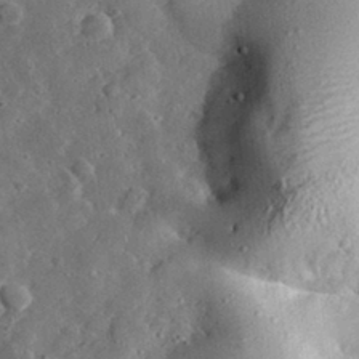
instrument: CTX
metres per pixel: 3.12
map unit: lHvf
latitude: 32.2523
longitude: -84.2145
